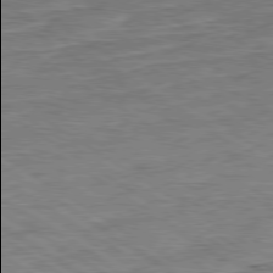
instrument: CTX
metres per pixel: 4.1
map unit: Ap
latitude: -80.0661
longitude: -49.9906
